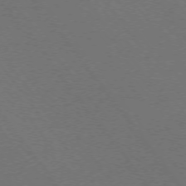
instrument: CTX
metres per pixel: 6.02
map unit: Ap
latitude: -75.5399
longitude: -75.2159
